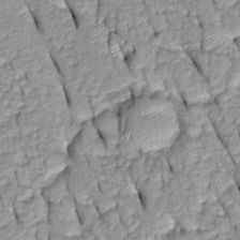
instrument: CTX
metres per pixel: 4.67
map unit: Htu
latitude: -0.0472
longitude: 150.3495
